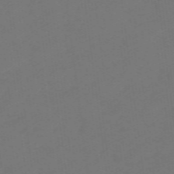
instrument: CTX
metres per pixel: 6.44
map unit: eHb
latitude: -49.9556
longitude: 83.7289
